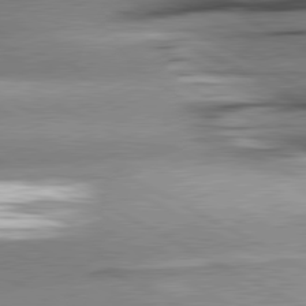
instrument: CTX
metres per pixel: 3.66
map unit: lApd
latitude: 80.6679
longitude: -157.8583
